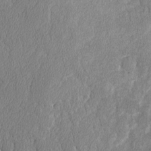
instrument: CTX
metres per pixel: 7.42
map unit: lAvf
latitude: -8.0850
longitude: -112.1578
